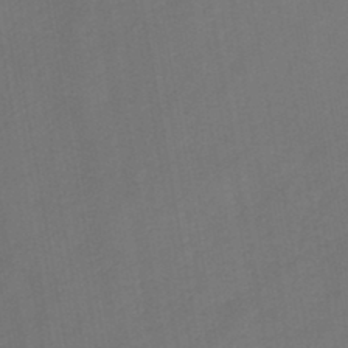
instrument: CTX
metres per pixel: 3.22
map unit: HNb
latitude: -44.2173
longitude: -38.8569
